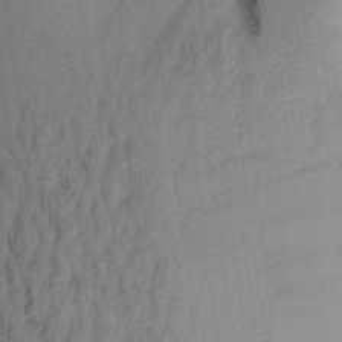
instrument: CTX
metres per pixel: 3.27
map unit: Aa
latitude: 19.4804
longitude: -146.5546
